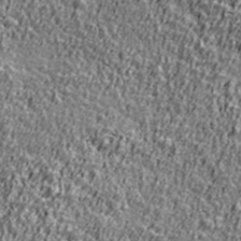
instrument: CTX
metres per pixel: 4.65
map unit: Ave
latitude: 41.3859
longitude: -112.2333
